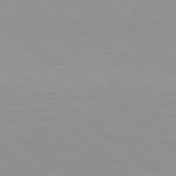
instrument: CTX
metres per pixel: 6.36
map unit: Hpe
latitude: 79.4994
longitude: -128.8002
